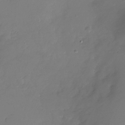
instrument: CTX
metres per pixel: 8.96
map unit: Nhu
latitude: -28.8030
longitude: -79.7639
